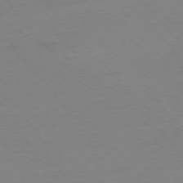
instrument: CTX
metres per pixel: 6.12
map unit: Ap
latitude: -76.1228
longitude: -72.1578
